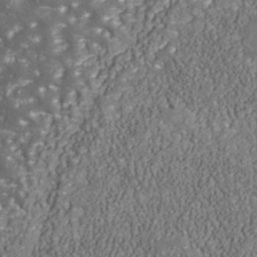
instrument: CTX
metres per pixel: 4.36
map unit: Nhu
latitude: -39.3132
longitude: -83.3670
